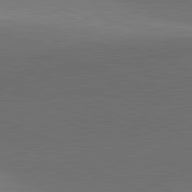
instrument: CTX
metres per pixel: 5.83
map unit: lApd
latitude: 81.8205
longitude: 137.8989
